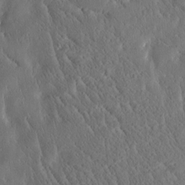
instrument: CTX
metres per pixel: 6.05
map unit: Htu
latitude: -4.1228
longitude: 174.3117
